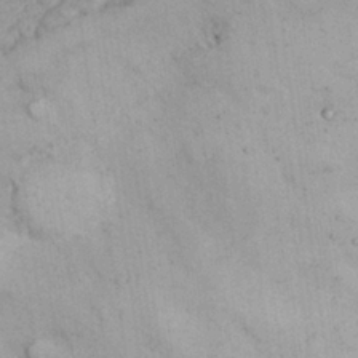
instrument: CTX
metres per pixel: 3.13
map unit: Nhu
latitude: 26.7435
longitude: -68.9325
